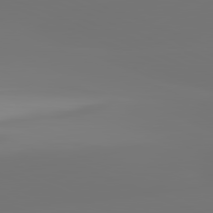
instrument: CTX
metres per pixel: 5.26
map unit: lApd
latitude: 81.9717
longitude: -150.2144
